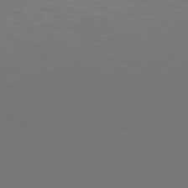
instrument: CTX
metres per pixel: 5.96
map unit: Ap
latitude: -77.2187
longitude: -81.3671
